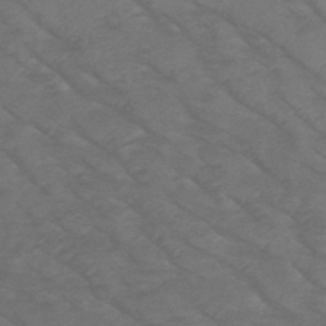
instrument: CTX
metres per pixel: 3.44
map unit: HNb
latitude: -50.4440
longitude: -47.2726
